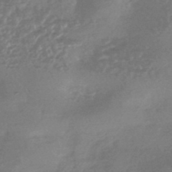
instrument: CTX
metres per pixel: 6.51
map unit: HNhu
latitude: -44.0472
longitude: 92.5385
